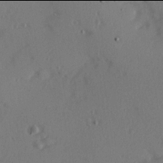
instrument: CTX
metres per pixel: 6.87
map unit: Hve
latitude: 13.9906
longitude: -90.2145
